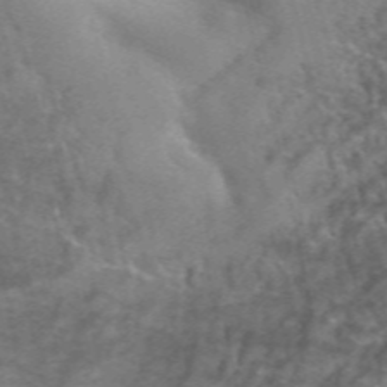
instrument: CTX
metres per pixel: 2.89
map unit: Hto
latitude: 38.0822
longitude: -41.4615
